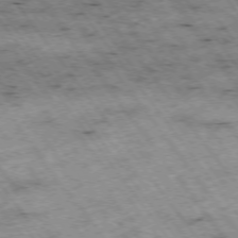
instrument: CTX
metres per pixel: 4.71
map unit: Hpe
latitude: -75.2187
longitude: 4.0850
